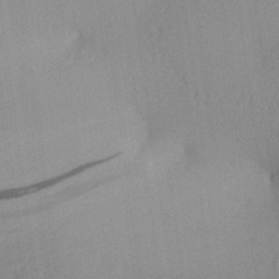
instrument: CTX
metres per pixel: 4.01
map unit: Aa
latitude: 26.2712
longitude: -142.9136
